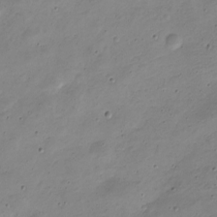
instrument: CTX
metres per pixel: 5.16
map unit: Nve
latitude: -22.5574
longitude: 105.6722
